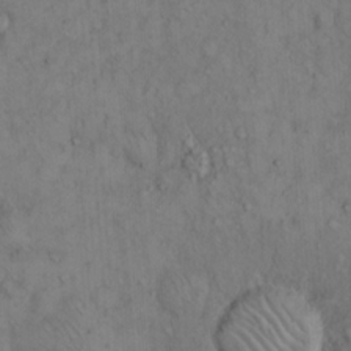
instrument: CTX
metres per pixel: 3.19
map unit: Hto
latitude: 12.4979
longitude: -59.3671
